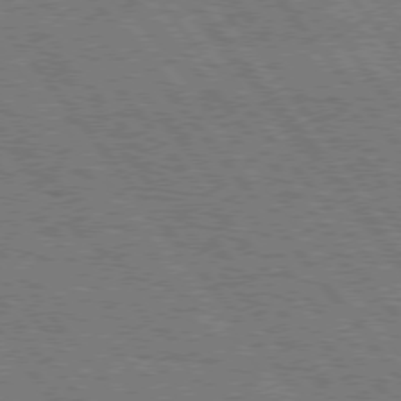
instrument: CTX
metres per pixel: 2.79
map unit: Hpe
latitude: 75.5371
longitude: -149.7072
